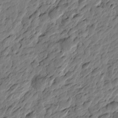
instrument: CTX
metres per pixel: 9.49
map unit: Htu
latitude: -2.7652
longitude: -178.8380
